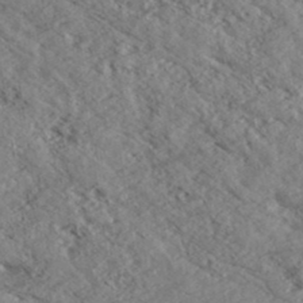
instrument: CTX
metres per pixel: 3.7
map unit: eHh
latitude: 35.8205
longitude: -139.6316
